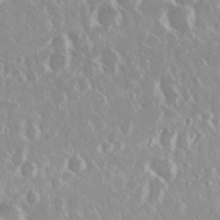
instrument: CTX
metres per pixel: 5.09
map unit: Nhu
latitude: 29.2159
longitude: -61.2537
